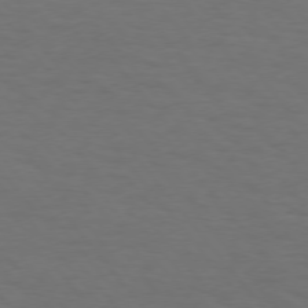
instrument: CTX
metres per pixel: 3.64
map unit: Hpe
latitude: 74.8380
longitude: -132.0444
